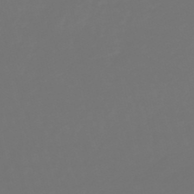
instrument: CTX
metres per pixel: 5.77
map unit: lHb
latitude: -50.4440
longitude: 79.9745
